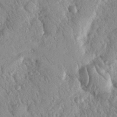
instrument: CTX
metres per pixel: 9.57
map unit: Nhu
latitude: 19.0458
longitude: -77.7638
